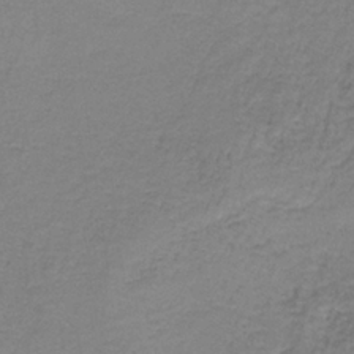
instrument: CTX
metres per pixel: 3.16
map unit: eAb
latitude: -36.3495
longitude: 53.3509
